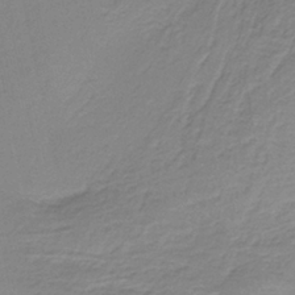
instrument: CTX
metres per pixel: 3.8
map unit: HNb
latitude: -36.4818
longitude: 56.5007
